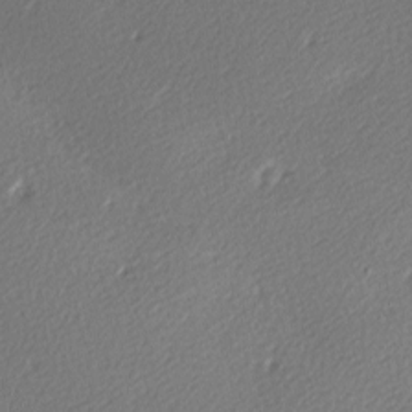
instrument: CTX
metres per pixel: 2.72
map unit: lAa
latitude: -9.7855
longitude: -127.2537
